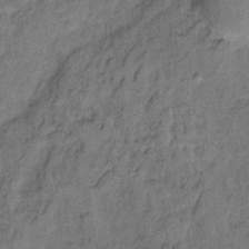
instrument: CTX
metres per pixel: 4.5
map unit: Ht
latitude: 8.2145
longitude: -37.9339
